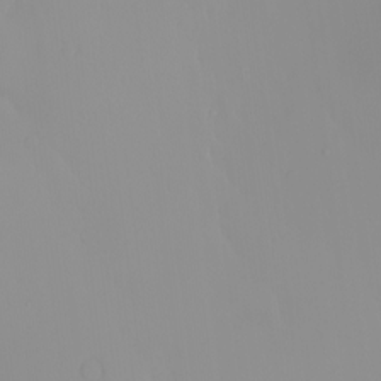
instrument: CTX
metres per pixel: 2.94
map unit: eHh
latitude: -1.0109
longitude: 20.1228
